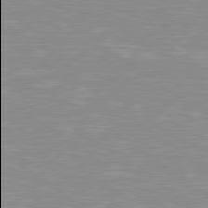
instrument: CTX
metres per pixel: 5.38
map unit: Hpe
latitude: 79.1026
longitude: -121.9906
